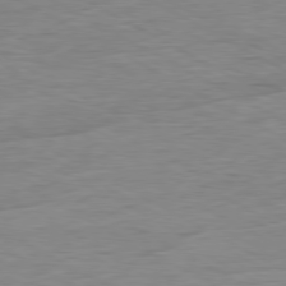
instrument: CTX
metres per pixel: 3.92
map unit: Ap
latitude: -81.0109
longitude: -77.9339
